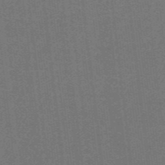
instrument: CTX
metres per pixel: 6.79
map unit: lHb
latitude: -42.2361
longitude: 54.8219
